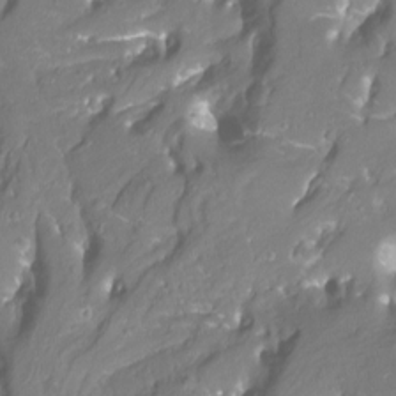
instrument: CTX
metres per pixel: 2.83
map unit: Htu
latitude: -12.5763
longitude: -71.5749
